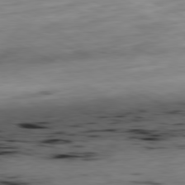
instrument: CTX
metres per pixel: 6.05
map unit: Ap
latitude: -81.2376
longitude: -69.5560
